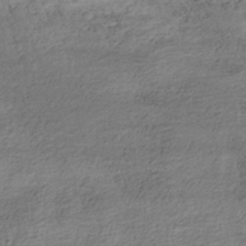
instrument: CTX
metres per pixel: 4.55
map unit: HNhu
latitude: -42.3873
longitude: 104.3684
